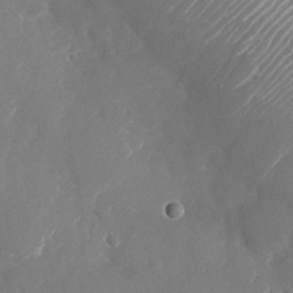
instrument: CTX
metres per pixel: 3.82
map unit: Nhu
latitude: -23.6155
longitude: -72.5168
